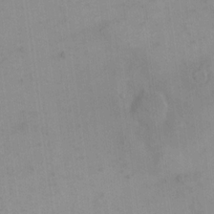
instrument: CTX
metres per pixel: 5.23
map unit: eHh
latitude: 16.2334
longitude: -67.2159
